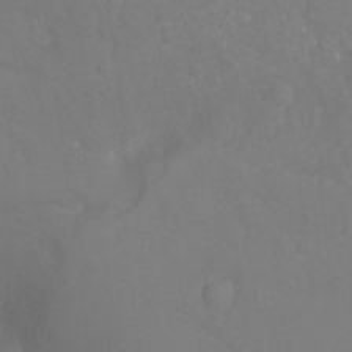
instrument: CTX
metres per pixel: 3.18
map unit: Ht
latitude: -1.4077
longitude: -34.9891
